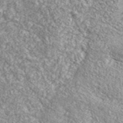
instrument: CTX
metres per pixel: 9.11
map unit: eHh
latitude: 43.1214
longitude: -90.1389
